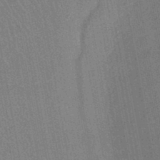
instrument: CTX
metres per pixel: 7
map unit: HNhu
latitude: -44.8030
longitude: 91.2754
